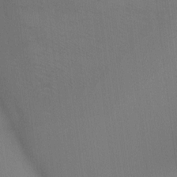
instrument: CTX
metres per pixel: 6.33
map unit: Htu
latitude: -13.6344
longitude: -49.2726
